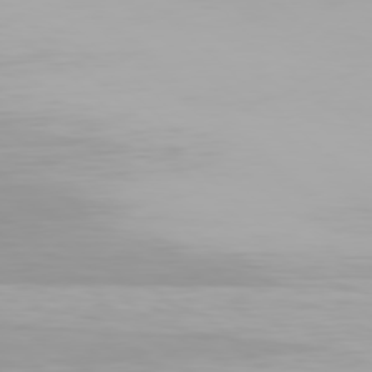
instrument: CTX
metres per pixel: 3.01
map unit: Hpe
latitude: 77.8961
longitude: -136.4979
